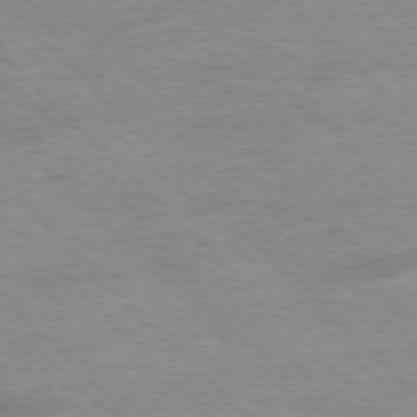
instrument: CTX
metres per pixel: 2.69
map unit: Ap
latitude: -77.2943
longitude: -89.0270
